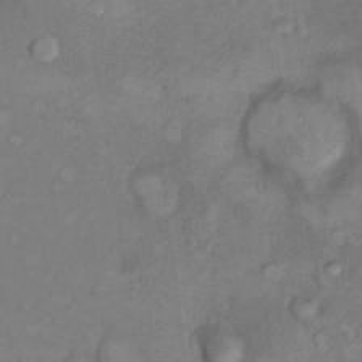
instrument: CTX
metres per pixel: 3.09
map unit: Nhu
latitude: 9.3860
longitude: -25.9339
